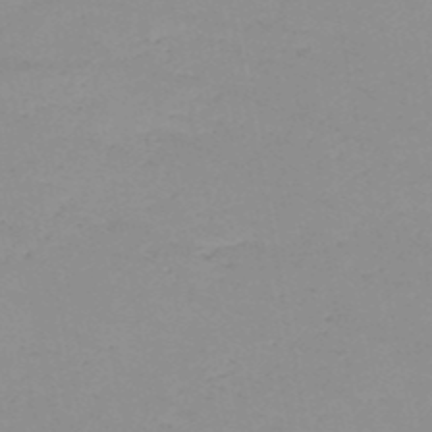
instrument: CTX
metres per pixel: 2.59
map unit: HNb
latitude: -51.1053
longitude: -53.3860
